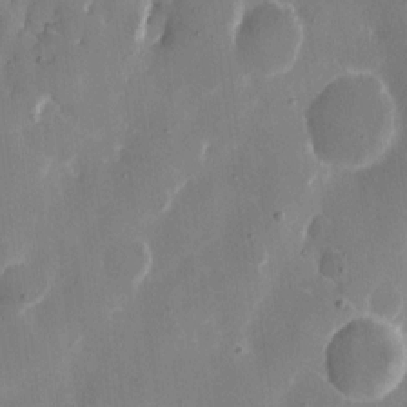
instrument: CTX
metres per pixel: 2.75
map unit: eHh
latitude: 10.4412
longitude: -69.1781
